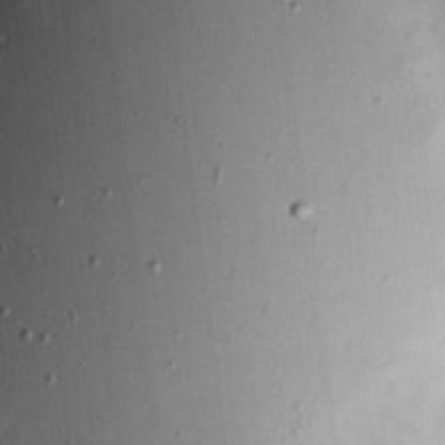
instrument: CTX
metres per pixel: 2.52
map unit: Hve
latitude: 13.9717
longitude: -90.8191
